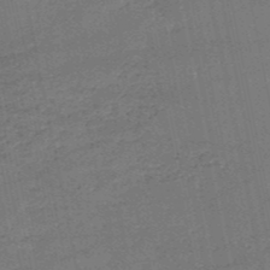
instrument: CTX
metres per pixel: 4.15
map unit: HNb
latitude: -51.1809
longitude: -40.1955
